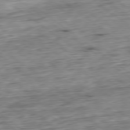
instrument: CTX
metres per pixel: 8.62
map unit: Hpe
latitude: -79.4076
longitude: 11.4454
